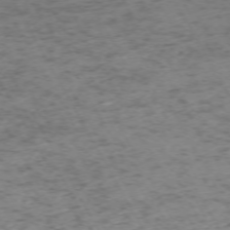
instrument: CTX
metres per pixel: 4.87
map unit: Ap
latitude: -72.9541
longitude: -70.0444
